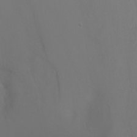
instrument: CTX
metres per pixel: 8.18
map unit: Nhu
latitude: -6.9730
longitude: -83.2159
